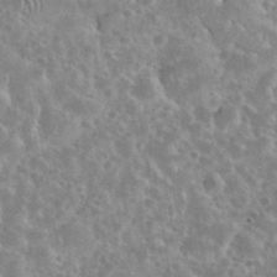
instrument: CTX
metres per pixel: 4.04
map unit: eHh
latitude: 35.7071
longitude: -60.7057
